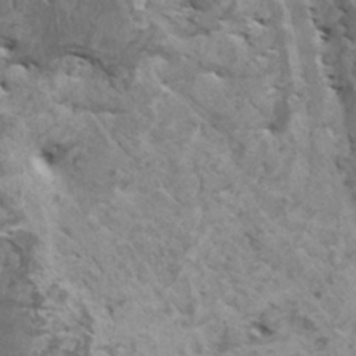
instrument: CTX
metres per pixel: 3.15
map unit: HNhu
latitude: 0.2144
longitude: 4.1605
